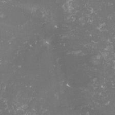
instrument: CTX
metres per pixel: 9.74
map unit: lHvf
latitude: -15.2943
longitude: -98.5167
